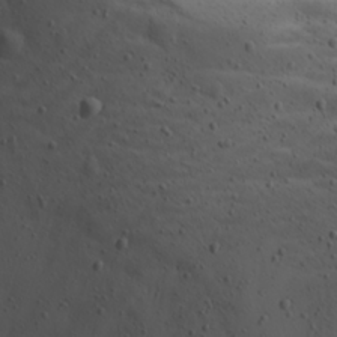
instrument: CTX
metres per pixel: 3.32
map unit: Ave
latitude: 23.0647
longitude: -135.5938
